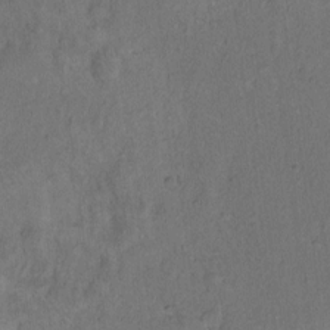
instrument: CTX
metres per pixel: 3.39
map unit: Hto
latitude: 13.0270
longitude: -57.2914
